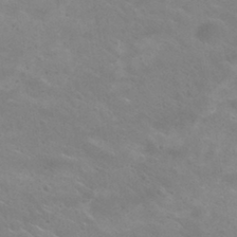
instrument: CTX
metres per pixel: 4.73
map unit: Hto
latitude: 30.9703
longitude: -47.7261
